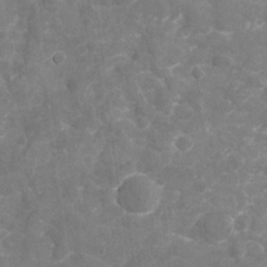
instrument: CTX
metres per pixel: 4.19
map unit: Nhu
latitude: -18.1039
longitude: -57.0647
